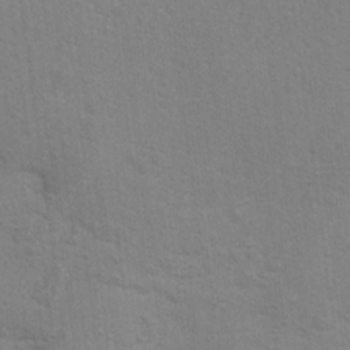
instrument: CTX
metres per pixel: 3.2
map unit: Hto
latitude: 18.7246
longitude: -43.8961
